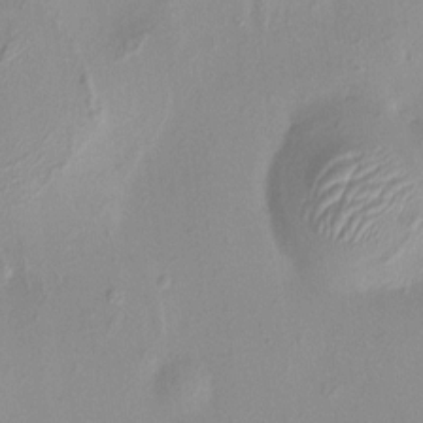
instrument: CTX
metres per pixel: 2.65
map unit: HNhu
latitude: 8.0444
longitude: -1.5371
